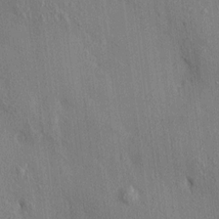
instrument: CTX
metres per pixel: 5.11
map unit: HNhu
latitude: 13.5371
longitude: 10.3117
